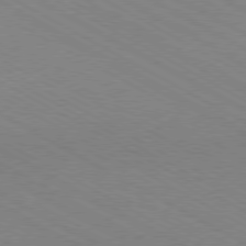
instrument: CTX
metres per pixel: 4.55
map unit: Hpe
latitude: -80.5952
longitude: 17.5211
